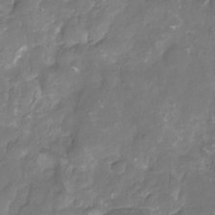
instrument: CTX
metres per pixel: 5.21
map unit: Nhu
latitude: -16.9920
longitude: -58.1389
